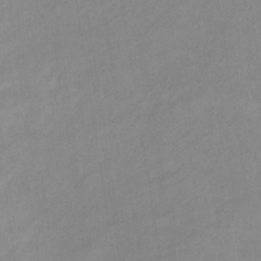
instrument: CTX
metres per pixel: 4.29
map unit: lHb
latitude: -35.1053
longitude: 72.9541
